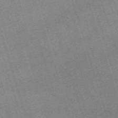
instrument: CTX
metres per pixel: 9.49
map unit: eHh
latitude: -62.6518
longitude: 51.9367
